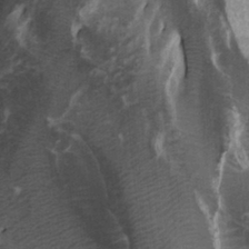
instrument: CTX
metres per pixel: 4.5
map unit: Htu
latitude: -7.6344
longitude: -65.1781
